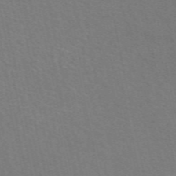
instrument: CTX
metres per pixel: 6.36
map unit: eAb
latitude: 51.2537
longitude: 111.5021
